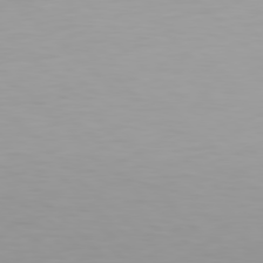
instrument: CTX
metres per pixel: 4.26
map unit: Hpe
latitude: 78.3279
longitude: -167.5182
